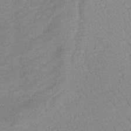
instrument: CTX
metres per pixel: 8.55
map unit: lHb
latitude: -34.1039
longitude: 71.6722
